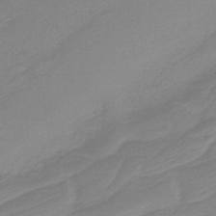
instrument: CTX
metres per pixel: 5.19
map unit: HNb
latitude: -36.7652
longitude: 55.1620
